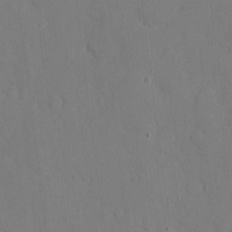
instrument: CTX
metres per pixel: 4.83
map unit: eHh
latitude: 5.9906
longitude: -68.1767
